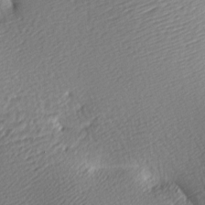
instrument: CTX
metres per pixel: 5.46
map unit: lAa
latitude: -9.5966
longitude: -125.9528
